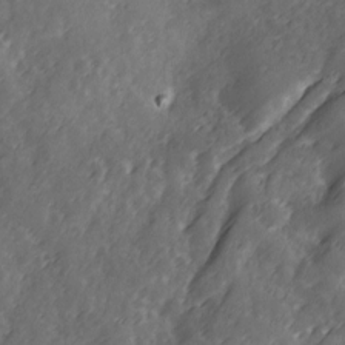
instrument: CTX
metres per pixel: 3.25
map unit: Ave
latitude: 12.6869
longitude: -103.3481
